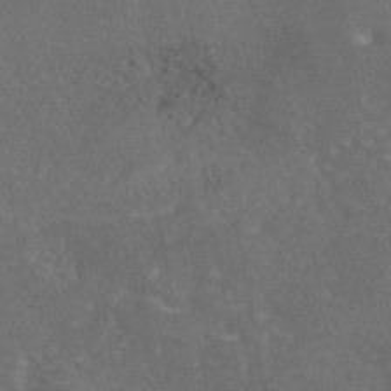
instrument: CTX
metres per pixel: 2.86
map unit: eAb
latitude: 46.1956
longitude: 108.4440
